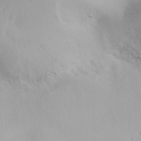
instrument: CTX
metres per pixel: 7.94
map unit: lAa
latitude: 20.1767
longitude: -138.0822
